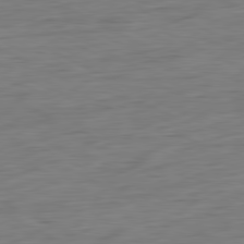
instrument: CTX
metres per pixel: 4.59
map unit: Ap
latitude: -81.5588
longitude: -77.5749
